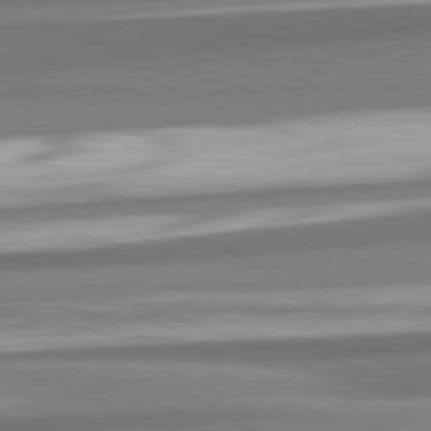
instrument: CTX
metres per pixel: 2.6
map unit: lApd
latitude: 82.3656
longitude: 178.0283
